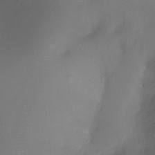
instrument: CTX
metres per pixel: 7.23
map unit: Ht
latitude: -16.8219
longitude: -42.5546
